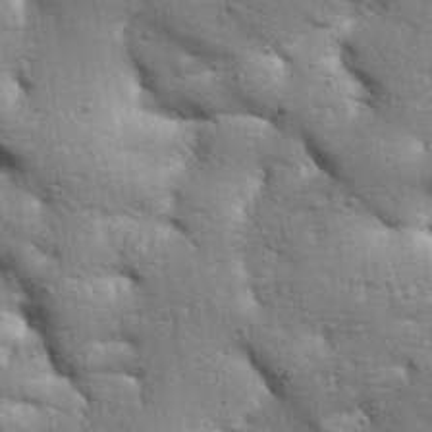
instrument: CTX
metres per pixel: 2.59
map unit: Aa
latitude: 33.3482
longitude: -144.2900
